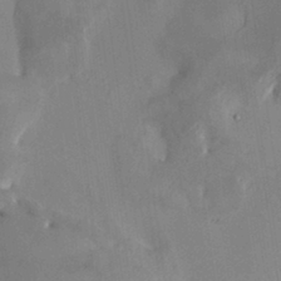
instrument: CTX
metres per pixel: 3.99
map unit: HNhu
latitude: 8.5924
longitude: -0.8758
